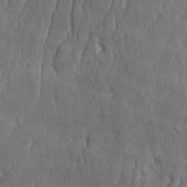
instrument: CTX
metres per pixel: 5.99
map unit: Ave
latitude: 22.1200
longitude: -134.4790
